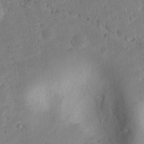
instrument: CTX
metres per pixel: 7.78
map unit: lAvf
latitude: 9.7639
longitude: 168.0850
